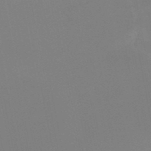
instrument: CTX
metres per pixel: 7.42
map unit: lHb
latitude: -49.0865
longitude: 80.5952
